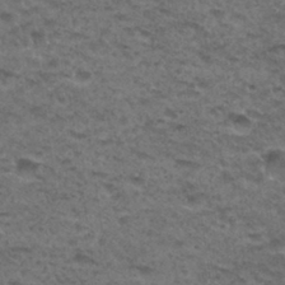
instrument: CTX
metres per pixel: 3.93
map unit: Hto
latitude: 32.7624
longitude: -48.3656
